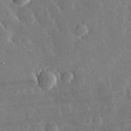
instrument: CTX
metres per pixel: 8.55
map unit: lHvf
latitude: 32.8947
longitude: -91.1592
